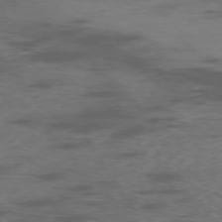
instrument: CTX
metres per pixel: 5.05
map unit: Ap
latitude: -76.2173
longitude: -68.0444
